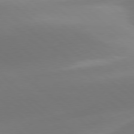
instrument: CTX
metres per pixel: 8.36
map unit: lApd
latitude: 78.4979
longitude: -51.1214
